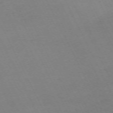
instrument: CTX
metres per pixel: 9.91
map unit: Hpe
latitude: -70.8408
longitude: 15.1809
